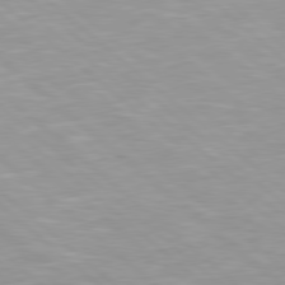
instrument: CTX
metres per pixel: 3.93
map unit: Hpe
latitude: 78.1956
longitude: -140.7624
